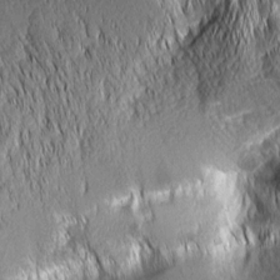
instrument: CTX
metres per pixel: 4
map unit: Aa
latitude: 7.9150
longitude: -130.9703
